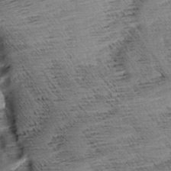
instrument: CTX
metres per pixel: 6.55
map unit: Aa
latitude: 8.4223
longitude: -140.1388
